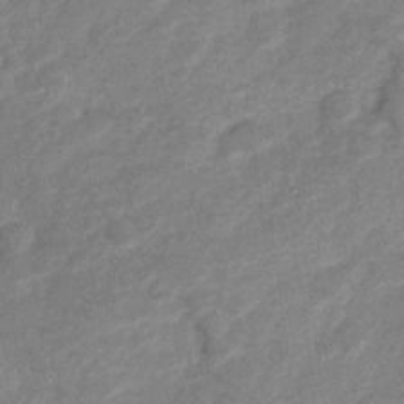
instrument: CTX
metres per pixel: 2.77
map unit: Nve
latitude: -18.2550
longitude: 108.3684
